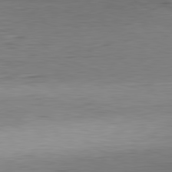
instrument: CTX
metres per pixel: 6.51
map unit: Hpe
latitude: -82.1417
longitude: 11.5966
